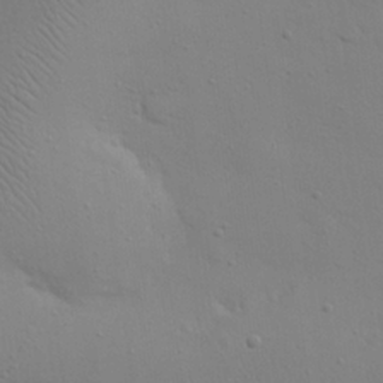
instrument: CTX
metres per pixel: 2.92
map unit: eHh
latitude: 25.0836
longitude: -69.6883
